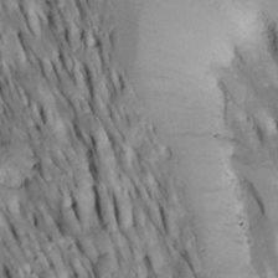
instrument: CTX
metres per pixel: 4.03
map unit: Htu
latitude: -2.6896
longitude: 149.8234
